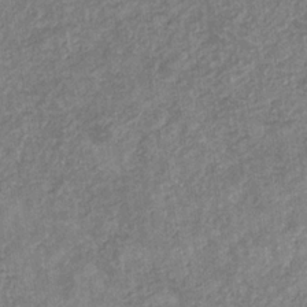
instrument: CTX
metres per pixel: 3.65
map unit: eHb
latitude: -31.9367
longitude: 72.3684
